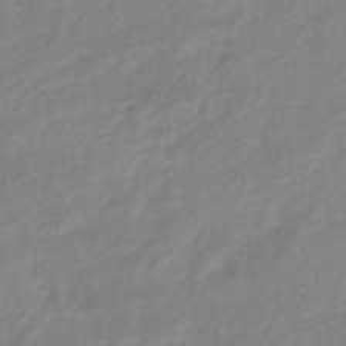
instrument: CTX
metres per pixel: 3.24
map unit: lHb
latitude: -36.7463
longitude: 72.8219
